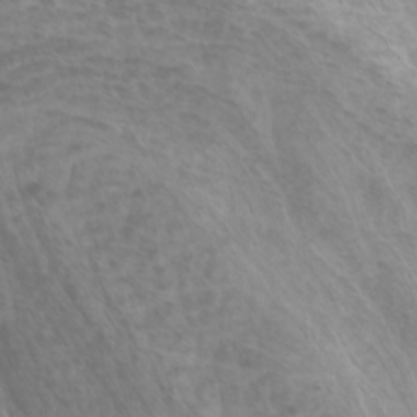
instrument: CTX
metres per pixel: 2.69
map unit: Htu
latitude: -6.3684
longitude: -75.5560
